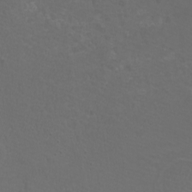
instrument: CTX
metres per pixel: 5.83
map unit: eHh
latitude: -7.0675
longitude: -75.7261
